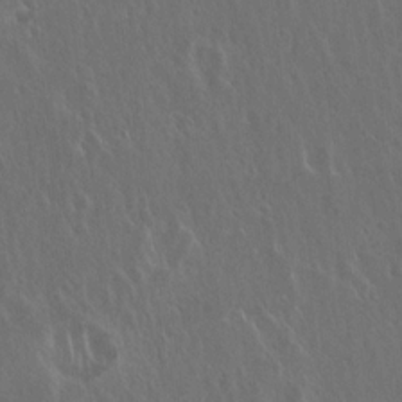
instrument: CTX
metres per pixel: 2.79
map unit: Hto
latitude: 19.2537
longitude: -57.1025
